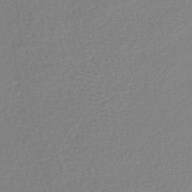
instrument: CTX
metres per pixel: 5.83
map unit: lHb
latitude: -40.5196
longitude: 61.2943
